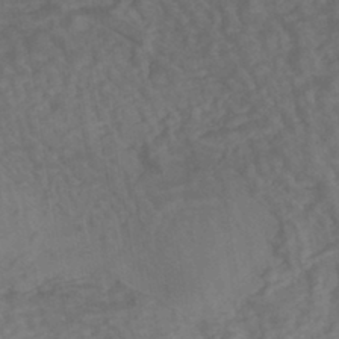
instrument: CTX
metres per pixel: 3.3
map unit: HNhu
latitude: -42.9352
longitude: 102.0850
